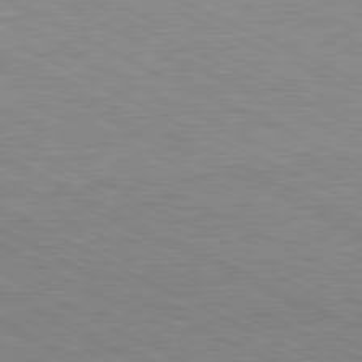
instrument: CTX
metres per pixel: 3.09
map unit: Ap
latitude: -81.8989
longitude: -72.3468
